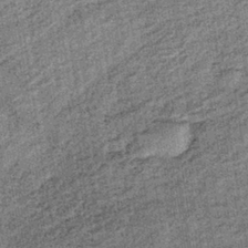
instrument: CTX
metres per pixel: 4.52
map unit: lHb
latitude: -37.6532
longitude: 64.2362
